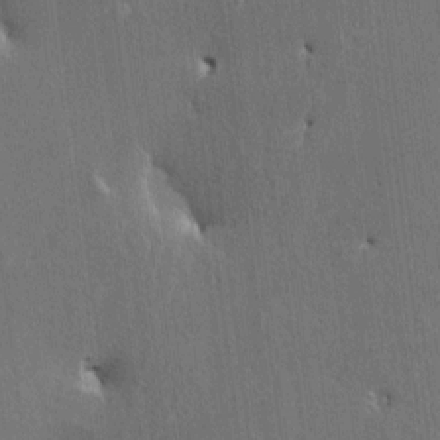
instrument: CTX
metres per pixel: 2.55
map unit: HNhu
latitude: 4.1389
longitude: 6.7274
